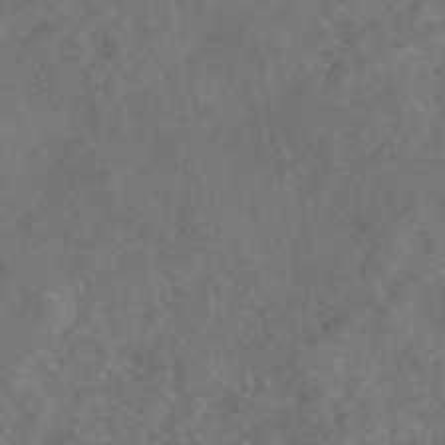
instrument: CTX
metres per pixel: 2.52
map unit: eAb
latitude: 47.3482
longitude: 127.5588
